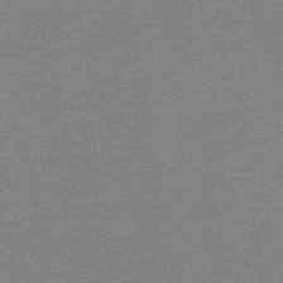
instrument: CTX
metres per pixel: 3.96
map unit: HNb
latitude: -47.2187
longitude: -40.6112
